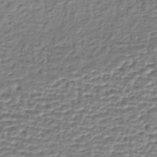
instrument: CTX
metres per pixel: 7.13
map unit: lHb
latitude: -35.6155
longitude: 60.4818
